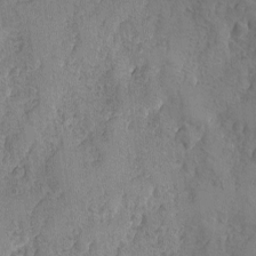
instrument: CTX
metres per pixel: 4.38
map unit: Ave
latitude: -7.5966
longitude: -118.3845
